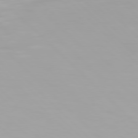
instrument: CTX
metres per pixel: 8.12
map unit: Hpe
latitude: 77.2537
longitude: -173.2348
